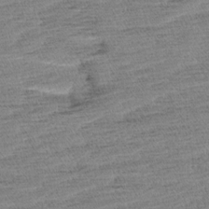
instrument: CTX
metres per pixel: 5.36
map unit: Aa
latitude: 6.9136
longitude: -137.0648
